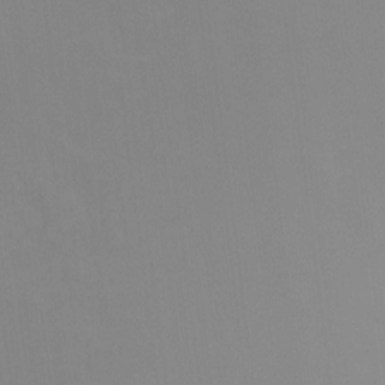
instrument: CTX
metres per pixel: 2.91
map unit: Hto
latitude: -11.0487
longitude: -39.6505
